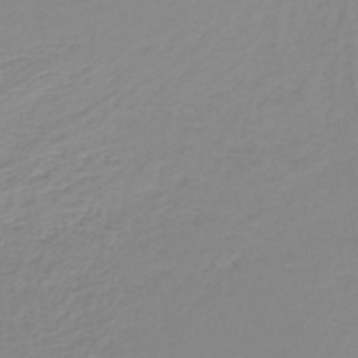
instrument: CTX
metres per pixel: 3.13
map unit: lHb
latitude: -44.2173
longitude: 54.6897
